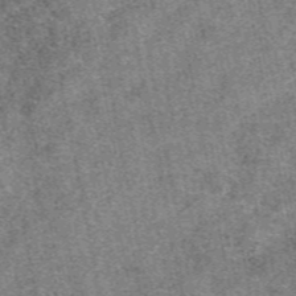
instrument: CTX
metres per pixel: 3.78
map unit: eAb
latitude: 48.2145
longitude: 106.6708
